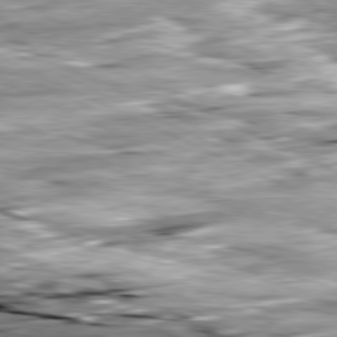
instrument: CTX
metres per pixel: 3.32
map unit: Ap
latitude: -81.4644
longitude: -88.4223
